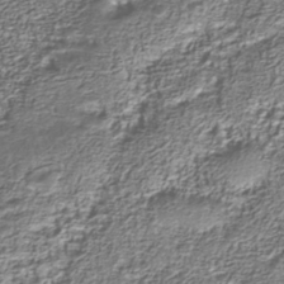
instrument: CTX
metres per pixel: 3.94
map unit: Nhu
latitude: -40.0472
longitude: -85.7261
